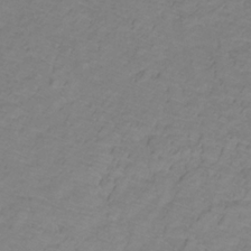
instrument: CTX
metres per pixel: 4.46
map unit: lHb
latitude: -31.5021
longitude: 65.5399
